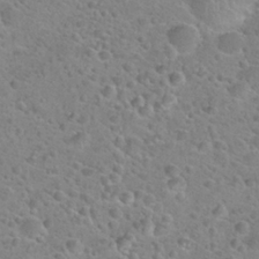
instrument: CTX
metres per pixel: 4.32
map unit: Hto
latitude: 24.2900
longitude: -49.9150
